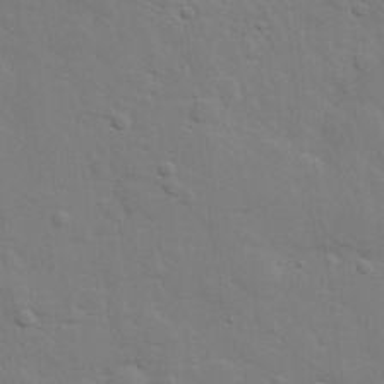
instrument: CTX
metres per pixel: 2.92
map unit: eHh
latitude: 25.8205
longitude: -81.7450
